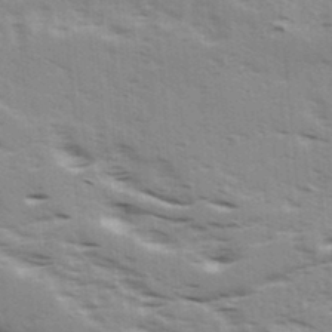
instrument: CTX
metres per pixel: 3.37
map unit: Ave
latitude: 15.9151
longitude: -129.6505
